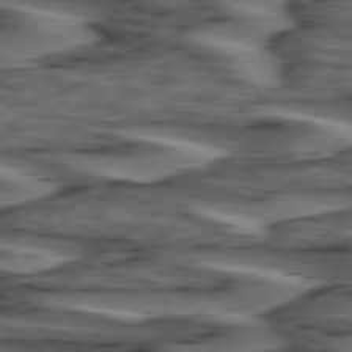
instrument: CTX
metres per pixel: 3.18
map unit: lApd
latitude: 74.2334
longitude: -71.8772
